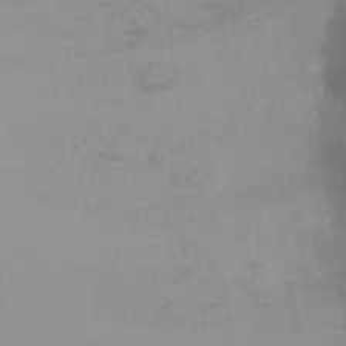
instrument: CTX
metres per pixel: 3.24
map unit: Ht
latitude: -7.2565
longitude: -28.3467
